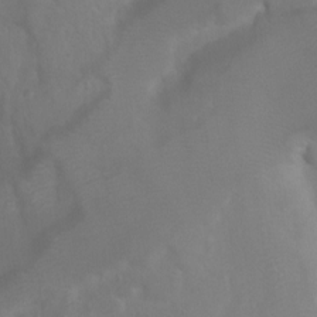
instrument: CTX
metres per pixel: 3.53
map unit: Htu
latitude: 2.0255
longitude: -21.2726
